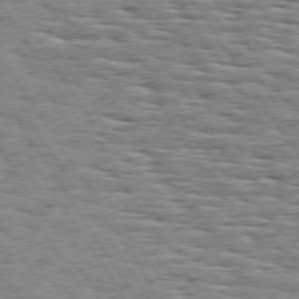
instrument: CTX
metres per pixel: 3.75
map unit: Hpe
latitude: 73.7072
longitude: -138.4034
